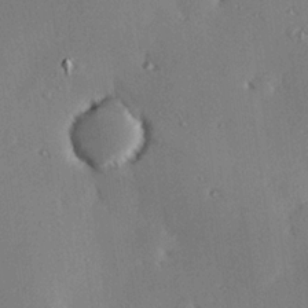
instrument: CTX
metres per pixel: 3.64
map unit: eHh
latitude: 22.4979
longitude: -90.0255
